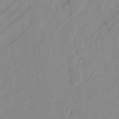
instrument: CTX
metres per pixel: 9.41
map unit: lAvf
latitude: -1.0865
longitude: -108.0444
